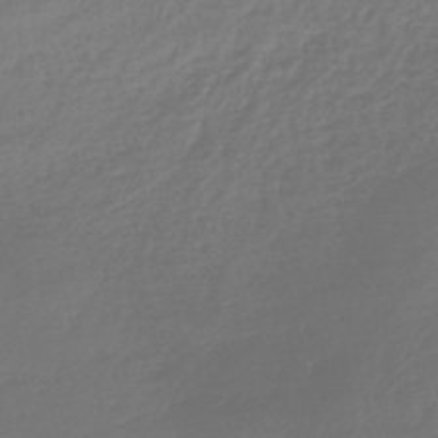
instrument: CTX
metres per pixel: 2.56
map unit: lHb
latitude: -43.9178
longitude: 70.1984
